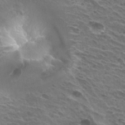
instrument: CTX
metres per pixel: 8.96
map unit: Hto
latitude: 31.1592
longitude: -41.4237
